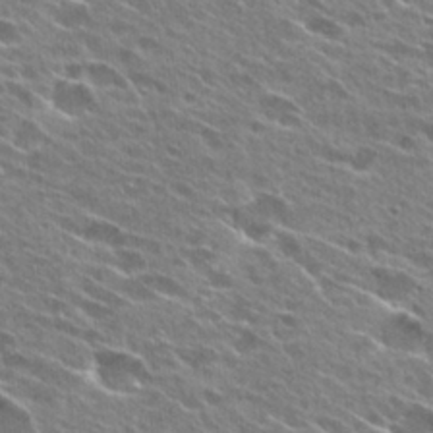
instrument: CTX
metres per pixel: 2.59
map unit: Hto
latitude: 27.2159
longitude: -44.4601
